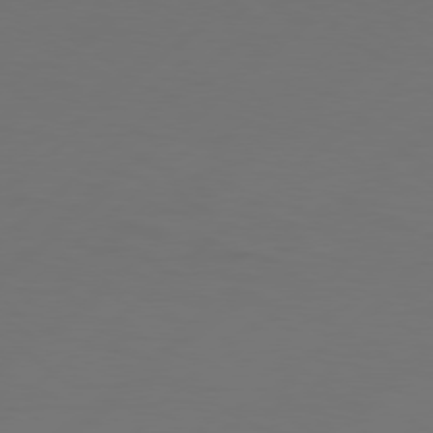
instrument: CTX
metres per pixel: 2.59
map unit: Hpe
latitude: 77.6882
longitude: -126.4034
